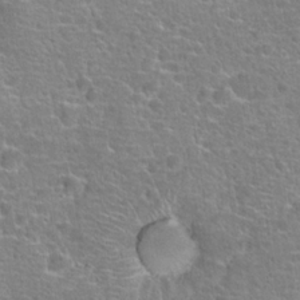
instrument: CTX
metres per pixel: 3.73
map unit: Hto
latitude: 18.4034
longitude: -41.5749
